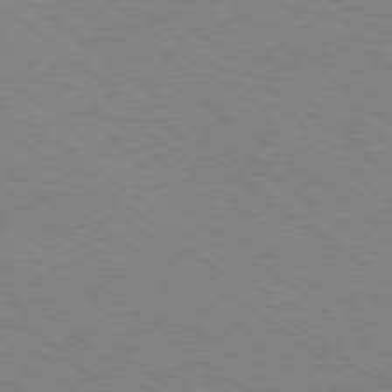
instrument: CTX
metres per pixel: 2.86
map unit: Ap
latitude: -78.3873
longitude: -75.8961
